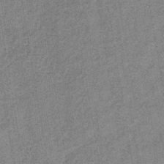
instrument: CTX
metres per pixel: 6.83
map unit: lHb
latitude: -39.5021
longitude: 74.1606
